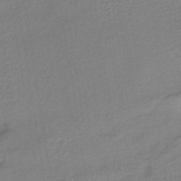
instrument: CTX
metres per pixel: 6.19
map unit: lHb
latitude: -37.3320
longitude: 59.9367
